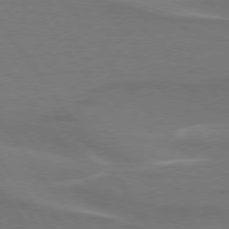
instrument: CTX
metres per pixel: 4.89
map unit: lApd
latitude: 75.0081
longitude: -61.8205
